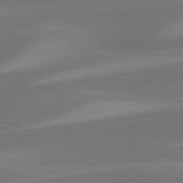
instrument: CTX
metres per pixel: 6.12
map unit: lApd
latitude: 81.5182
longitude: 124.5574
